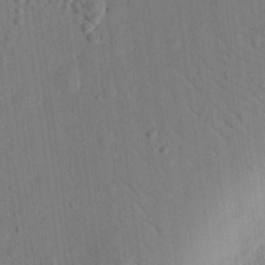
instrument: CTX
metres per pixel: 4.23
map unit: eHh
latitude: 24.7813
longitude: -80.2900
